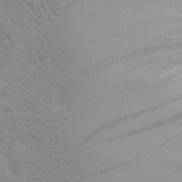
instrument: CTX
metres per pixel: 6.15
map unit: Aa
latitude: 30.0444
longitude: -134.5357
